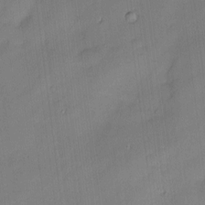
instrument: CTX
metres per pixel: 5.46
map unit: Hve
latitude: -10.1795
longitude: 176.2739
